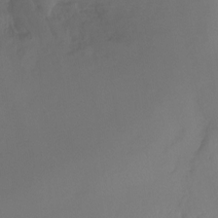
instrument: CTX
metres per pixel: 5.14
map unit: Ht
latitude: -8.1228
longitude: -30.1767
